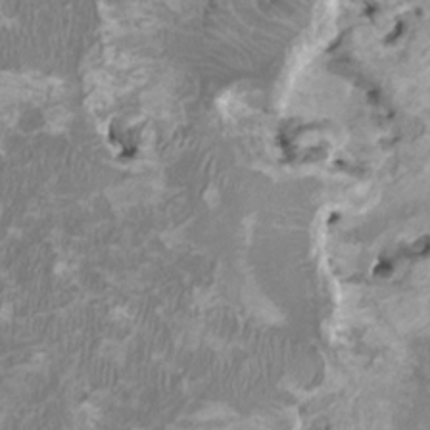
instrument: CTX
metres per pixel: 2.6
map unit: HNhu
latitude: 1.9906
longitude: -2.8758
